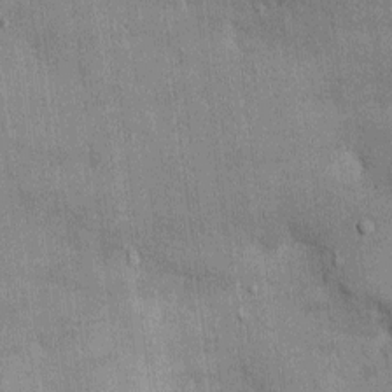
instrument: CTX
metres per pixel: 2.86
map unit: Ht
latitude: -2.7085
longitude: -14.2334
